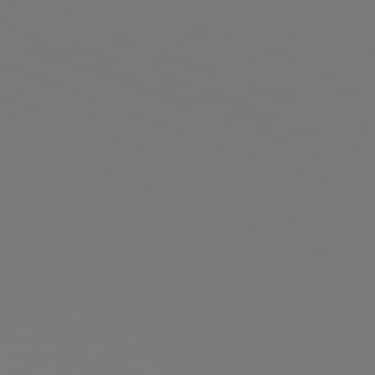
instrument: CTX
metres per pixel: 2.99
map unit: lApd
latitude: 82.0633
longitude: 145.9745
